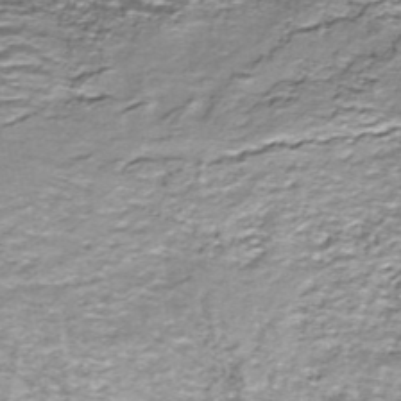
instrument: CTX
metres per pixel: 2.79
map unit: HNhu
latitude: -44.5196
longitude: 105.9367
